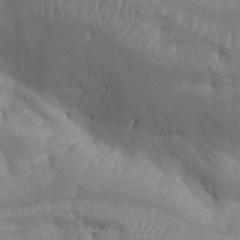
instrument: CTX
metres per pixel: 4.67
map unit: Aa
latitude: -8.0661
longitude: -78.2712
